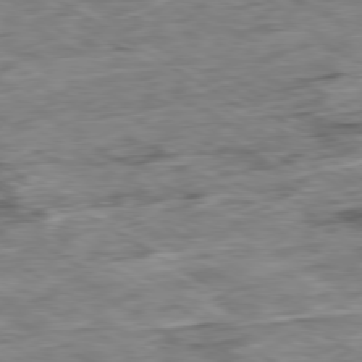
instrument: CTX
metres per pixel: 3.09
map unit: Ap
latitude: -80.0661
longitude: -84.5735
